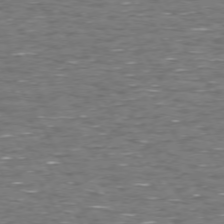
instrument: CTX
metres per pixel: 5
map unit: Hpe
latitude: 72.4034
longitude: -122.8758
